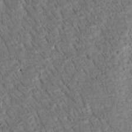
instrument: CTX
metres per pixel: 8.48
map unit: Htu
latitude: -3.4643
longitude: 171.5588
